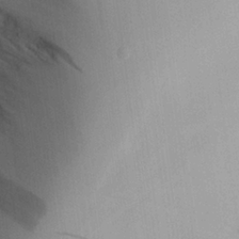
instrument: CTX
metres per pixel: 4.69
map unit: Aa
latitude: 25.3670
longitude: -133.2348
